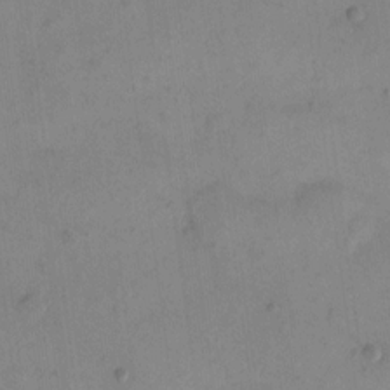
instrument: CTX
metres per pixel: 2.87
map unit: eHh
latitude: 15.1026
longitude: -67.9150
